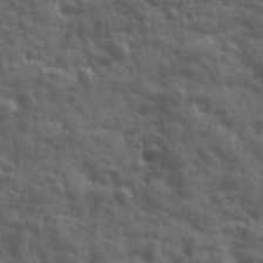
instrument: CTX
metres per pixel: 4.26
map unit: Ave
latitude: 18.8191
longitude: -132.2145
